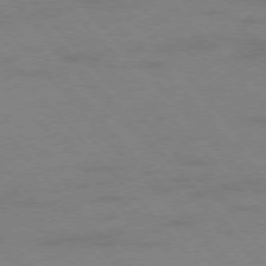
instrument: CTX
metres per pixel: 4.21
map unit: Ap
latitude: -76.7463
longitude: -70.3089
